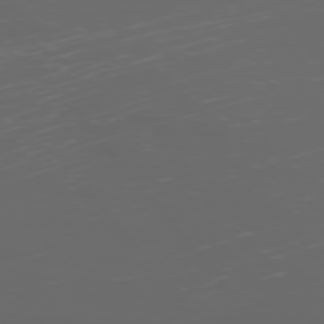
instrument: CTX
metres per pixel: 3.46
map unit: Ap
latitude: -76.3684
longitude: -69.4049
